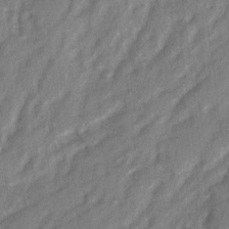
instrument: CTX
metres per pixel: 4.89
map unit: Ave
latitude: 2.4223
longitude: -110.4979
